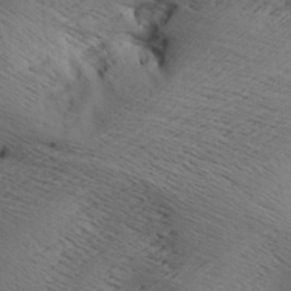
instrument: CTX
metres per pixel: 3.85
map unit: Aa
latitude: 7.9906
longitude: -141.2914
